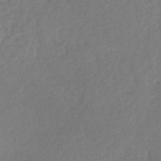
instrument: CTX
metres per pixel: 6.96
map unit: lHb
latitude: -41.3132
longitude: 72.7841
